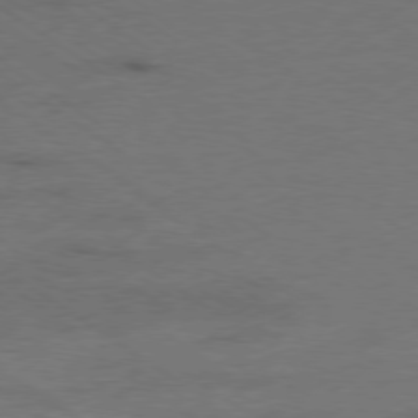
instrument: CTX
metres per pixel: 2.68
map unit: Ap
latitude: -79.4076
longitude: -98.8191
